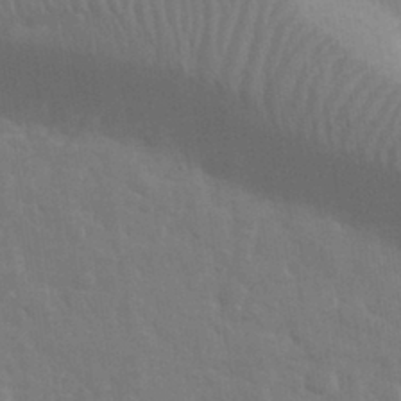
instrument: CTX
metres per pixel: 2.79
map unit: eHh
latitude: 33.2159
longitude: -70.2711
